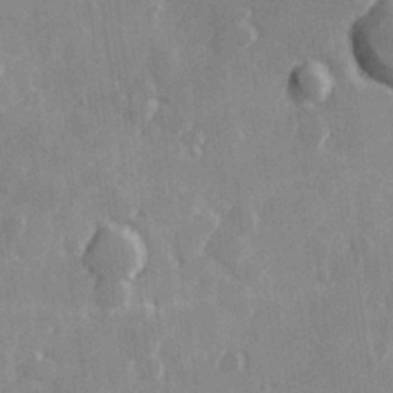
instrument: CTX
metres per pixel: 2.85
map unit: Hve
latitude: 26.1578
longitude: 147.7666
